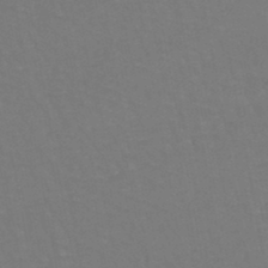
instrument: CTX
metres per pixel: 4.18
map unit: lHb
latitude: -45.6722
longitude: 77.5399
